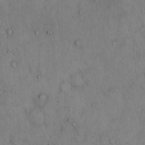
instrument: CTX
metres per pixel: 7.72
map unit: Hto
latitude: 12.7058
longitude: -59.2537
